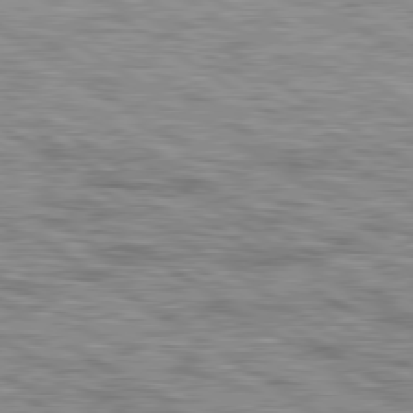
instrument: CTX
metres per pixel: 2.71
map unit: lApd
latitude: 79.8584
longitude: -49.1214
